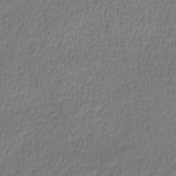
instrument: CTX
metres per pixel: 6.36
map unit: lHb
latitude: -39.5777
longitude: 73.1053
